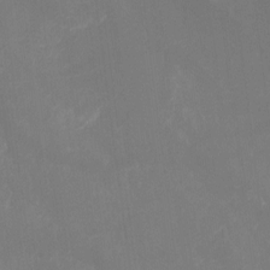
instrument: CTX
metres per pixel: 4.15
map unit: Hto
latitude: -8.5196
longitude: -47.2348
